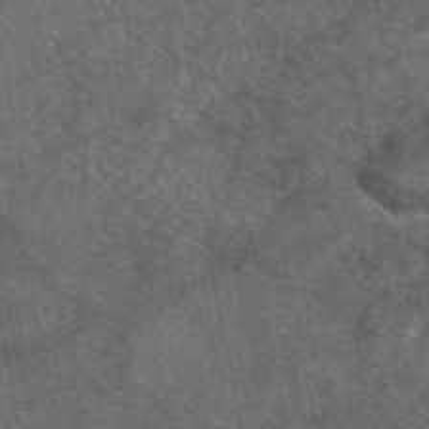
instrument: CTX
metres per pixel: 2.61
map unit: eAb
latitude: 47.3104
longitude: 111.7288
